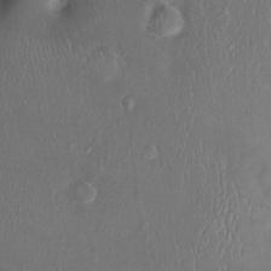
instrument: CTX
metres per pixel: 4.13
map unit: Nhu
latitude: 1.1025
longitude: -14.8569
